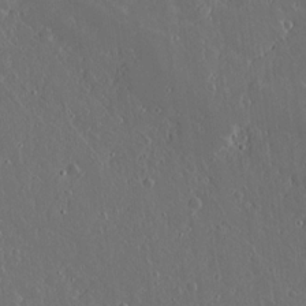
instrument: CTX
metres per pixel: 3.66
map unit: lAvf
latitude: 17.0836
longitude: -126.8191
